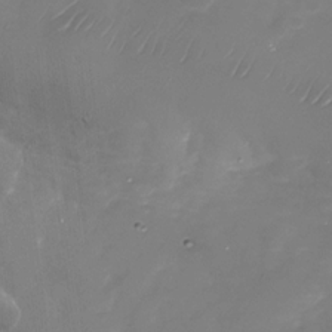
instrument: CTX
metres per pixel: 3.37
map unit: Nhu
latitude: -28.6519
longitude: -68.3467
